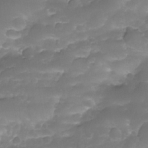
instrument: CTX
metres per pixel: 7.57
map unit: Nhe
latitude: -34.5763
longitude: -146.4979
